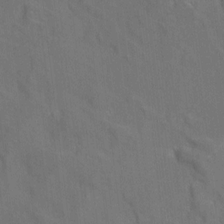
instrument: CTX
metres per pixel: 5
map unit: Aa
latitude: 10.7435
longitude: -142.2523
